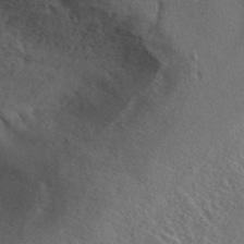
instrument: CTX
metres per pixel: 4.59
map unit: ANa
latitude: 44.8002
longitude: 47.8800
